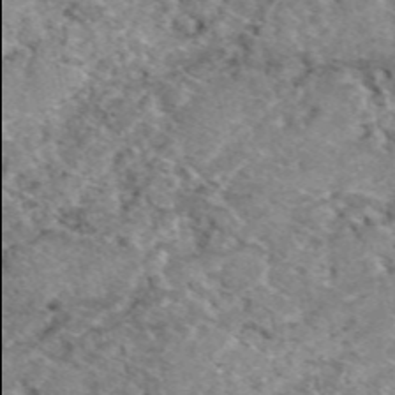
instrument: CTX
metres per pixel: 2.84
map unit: eAb
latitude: 49.1592
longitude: 110.0094
